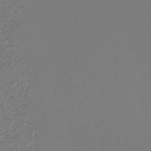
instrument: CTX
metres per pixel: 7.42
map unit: eHb
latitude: -30.4629
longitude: 66.2173
